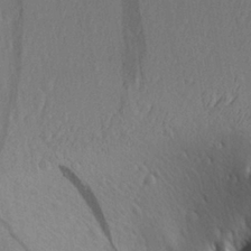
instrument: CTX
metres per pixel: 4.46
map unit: Aa
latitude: 27.7261
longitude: -142.7435
